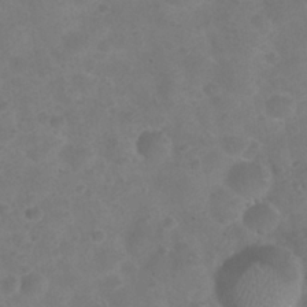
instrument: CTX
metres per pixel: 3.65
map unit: Nhu
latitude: 25.3481
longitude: -52.4601
